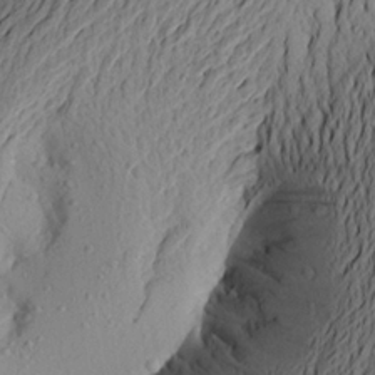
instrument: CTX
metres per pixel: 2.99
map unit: Aa
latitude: 21.7072
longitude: -148.8758
